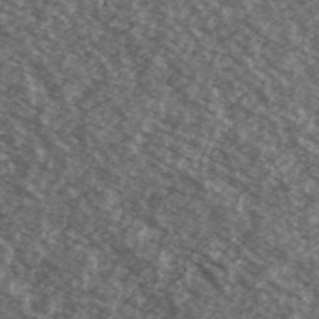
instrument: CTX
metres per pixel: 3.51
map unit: Ave
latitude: 39.0458
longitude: -110.6302
